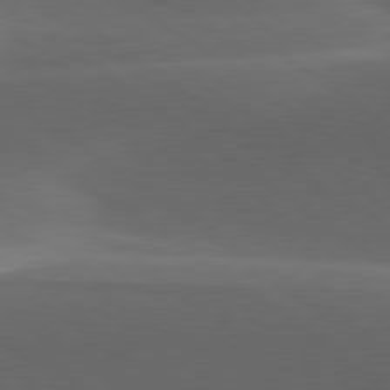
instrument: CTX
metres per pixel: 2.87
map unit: lApd
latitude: 79.4049
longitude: -49.2537
